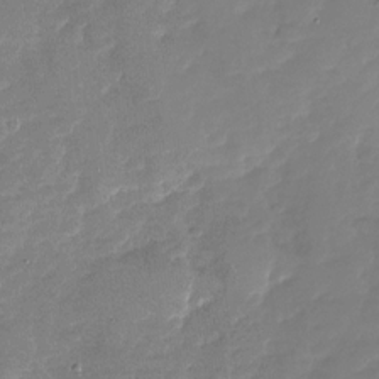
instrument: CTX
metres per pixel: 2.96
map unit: Nhu
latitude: -27.3131
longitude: -62.1767
